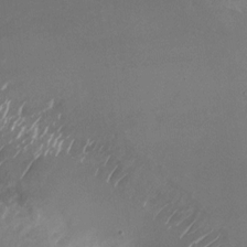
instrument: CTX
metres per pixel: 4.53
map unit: Nhu
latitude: -26.8785
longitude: -72.6680
